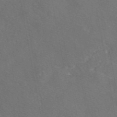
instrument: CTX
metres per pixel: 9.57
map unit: eAb
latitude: 46.5546
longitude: 108.0661
